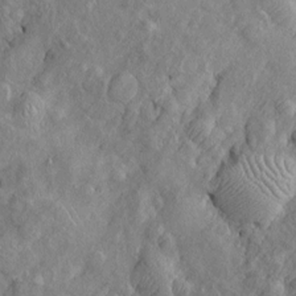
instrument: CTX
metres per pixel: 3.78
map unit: Htu
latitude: -6.8219
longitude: 153.5210
